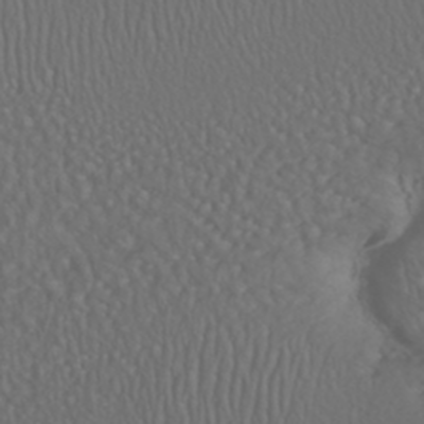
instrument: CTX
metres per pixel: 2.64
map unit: HNhu
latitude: -46.1605
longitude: 104.5384
